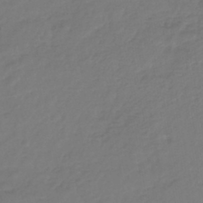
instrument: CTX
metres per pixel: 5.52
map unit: lHb
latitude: -42.5762
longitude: 65.8800
